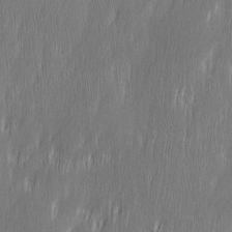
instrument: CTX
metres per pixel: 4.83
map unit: Ave
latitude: 9.6127
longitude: -105.8017
